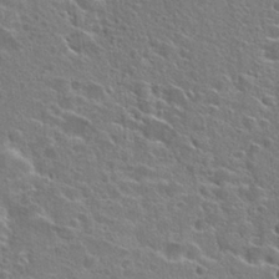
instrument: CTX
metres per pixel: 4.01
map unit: Hto
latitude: 24.9324
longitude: -44.7813
